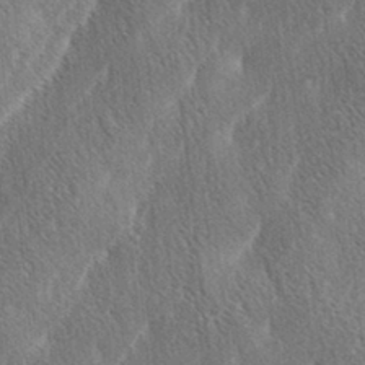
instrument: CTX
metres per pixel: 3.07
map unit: lAa
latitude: -3.5399
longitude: -129.2159
